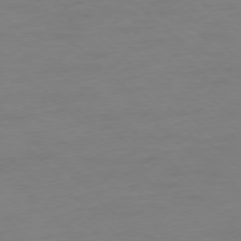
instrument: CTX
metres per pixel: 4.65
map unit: Ap
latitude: -77.8422
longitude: -57.7260
